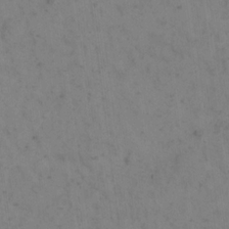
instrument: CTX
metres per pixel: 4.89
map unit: eHh
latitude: 18.4034
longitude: -63.7261
